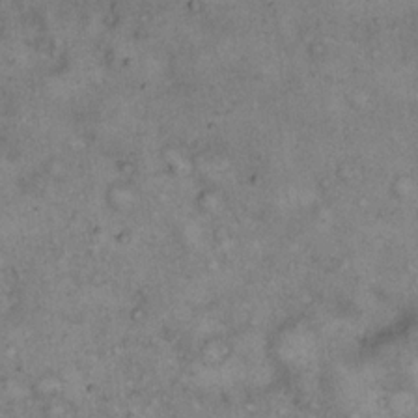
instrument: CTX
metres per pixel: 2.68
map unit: eHh
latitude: 17.2915
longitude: -62.4412
